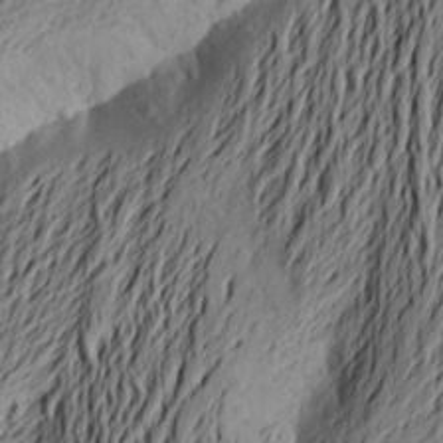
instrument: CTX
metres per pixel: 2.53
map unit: Aa
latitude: 23.0269
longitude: -149.3293
